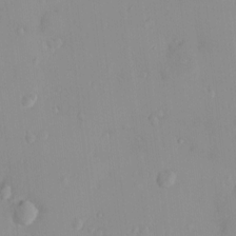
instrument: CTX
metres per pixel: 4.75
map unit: HNhu
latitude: 5.9717
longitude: 2.6518
